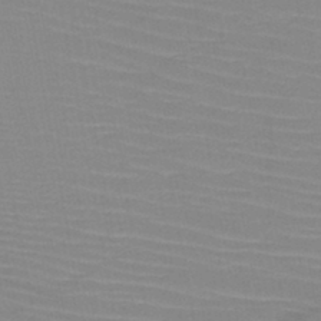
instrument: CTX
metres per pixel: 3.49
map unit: HNb
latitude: -45.4832
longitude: -42.5924
